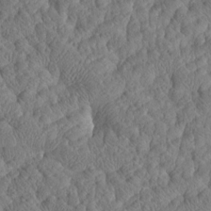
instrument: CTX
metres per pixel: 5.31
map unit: Htu
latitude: -7.9178
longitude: 177.9178
